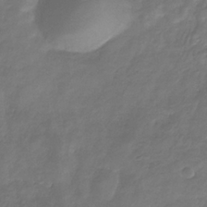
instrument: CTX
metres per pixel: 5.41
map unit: eHb
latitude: -30.1228
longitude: 71.2943
